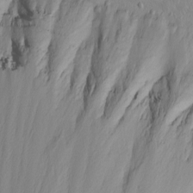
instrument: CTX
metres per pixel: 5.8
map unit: Nhu
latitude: -4.7463
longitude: -80.9703
